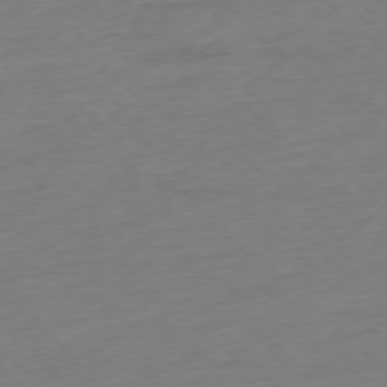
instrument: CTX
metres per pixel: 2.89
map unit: Ap
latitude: -77.8989
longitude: -79.2159
